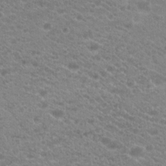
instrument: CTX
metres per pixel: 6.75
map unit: Hto
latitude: 20.3279
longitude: -38.4034
